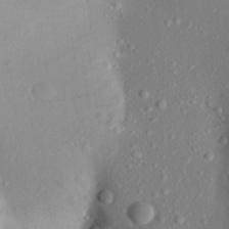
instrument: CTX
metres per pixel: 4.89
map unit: Aa
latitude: 21.9528
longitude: -145.2348
